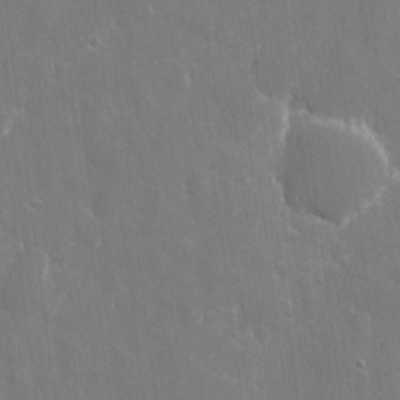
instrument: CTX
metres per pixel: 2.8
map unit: eHh
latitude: 8.6302
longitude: -70.3278
